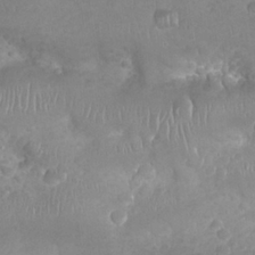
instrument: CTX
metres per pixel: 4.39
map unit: Nhu
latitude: 24.8002
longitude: -52.1011
